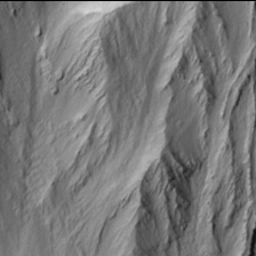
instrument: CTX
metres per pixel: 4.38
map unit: Ave
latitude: 13.9906
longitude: -131.5560
